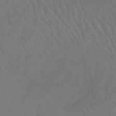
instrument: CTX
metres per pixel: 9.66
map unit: lHb
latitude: -45.0486
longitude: 68.7085
